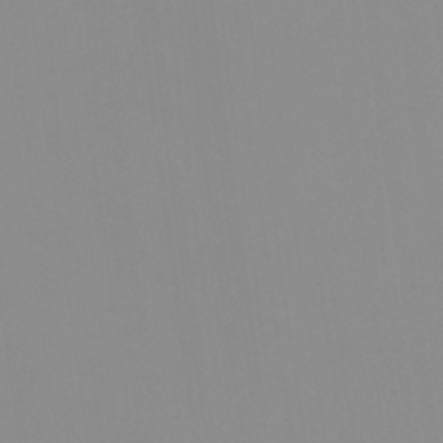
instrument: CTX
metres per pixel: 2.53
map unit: Nhu
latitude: -0.2740
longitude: -78.2334
